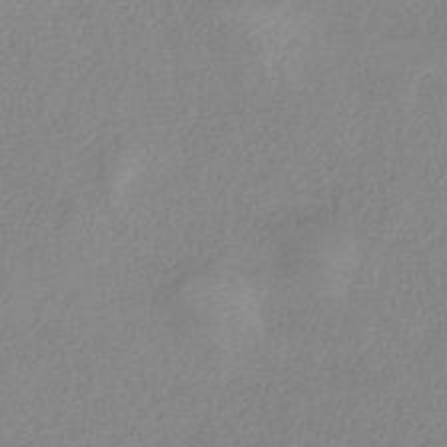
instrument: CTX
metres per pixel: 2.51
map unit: HNb
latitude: -33.3510
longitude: 55.3888
